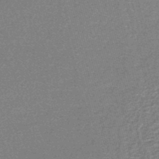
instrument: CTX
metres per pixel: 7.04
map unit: lHb
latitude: -43.6154
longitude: 55.9178
